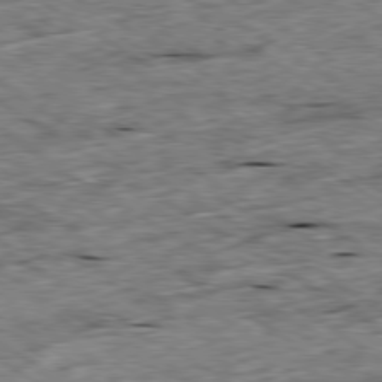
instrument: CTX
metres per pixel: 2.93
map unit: Ap
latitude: -79.9556
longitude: -86.6112
